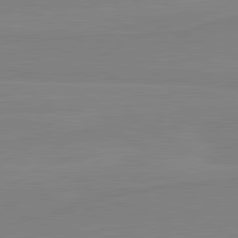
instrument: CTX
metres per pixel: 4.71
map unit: lApd
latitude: 81.6316
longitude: 167.1431
